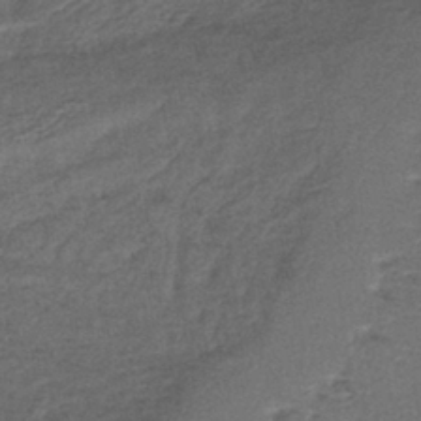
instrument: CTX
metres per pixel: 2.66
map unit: lHb
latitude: -40.6329
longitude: 71.0298
